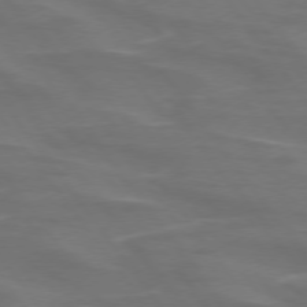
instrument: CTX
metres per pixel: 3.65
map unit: lApd
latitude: 74.7435
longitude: -62.5546
